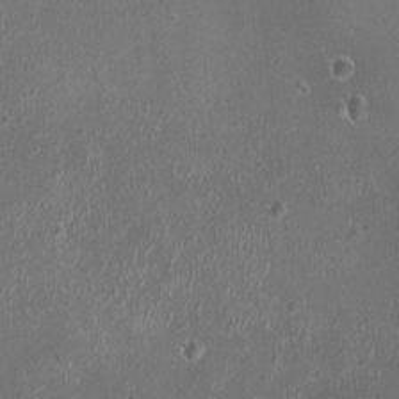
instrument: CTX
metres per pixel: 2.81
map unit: HNhu
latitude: 0.1766
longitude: 1.8423
